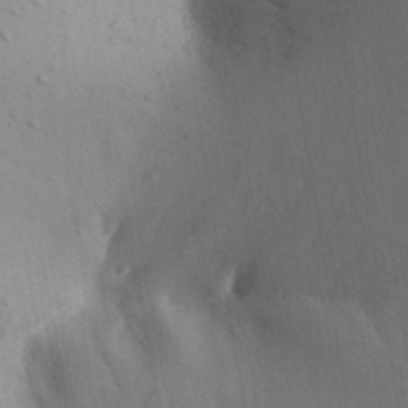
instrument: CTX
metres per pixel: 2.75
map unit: Aa
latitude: 30.1389
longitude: -145.7449
